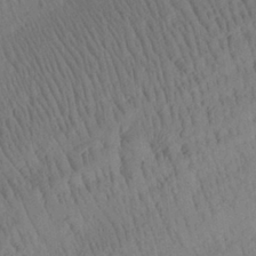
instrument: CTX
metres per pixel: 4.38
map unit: Aa
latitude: 26.4790
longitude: -141.6693
